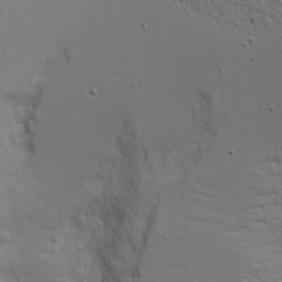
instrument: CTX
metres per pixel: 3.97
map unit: Aa
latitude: 17.7639
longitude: -125.2537
